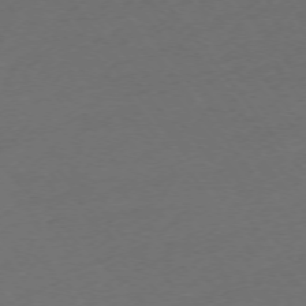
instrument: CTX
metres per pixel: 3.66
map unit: Ap
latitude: -74.5952
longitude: -72.0633
